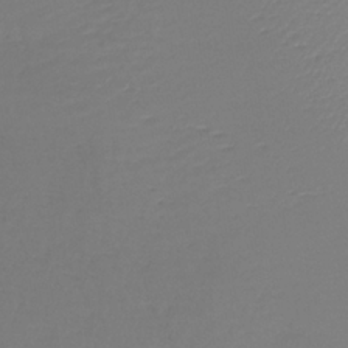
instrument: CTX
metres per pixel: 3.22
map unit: lHb
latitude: -35.1620
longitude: 64.3118
